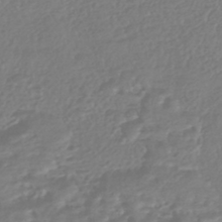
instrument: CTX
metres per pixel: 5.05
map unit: HNhu
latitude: -45.8422
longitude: 99.1998
